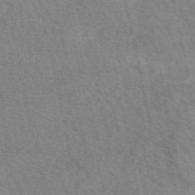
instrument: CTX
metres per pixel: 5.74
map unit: eAb
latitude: 50.4223
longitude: 111.9178
